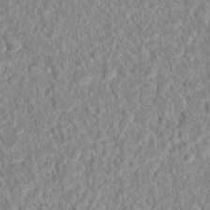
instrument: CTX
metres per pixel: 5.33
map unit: Hto
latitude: 16.4223
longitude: -41.3103
